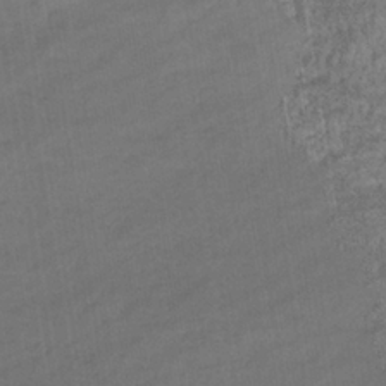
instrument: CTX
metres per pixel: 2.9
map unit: eHb
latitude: -36.4818
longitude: 79.4643
